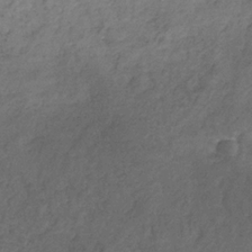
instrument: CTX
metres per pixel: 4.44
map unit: HNb
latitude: -31.3887
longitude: 61.3132
